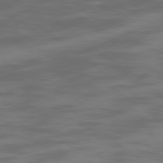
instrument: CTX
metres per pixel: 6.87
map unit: Ap
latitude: -78.0661
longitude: -95.0270
